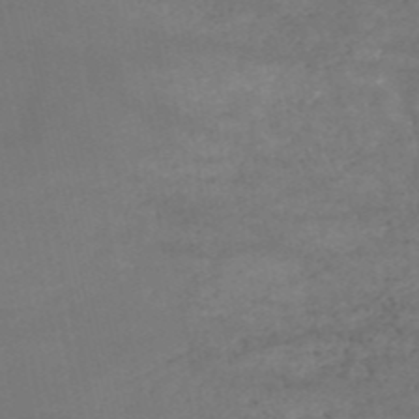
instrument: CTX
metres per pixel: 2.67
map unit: HNb
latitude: -51.9745
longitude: -39.9528
